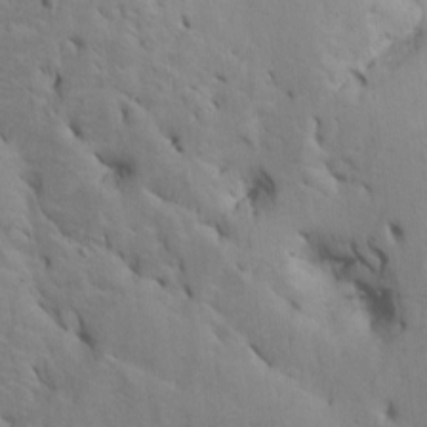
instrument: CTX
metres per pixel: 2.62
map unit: Htu
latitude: -6.5196
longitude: 144.6708
